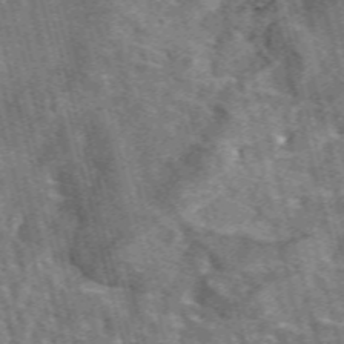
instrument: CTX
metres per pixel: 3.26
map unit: eAb
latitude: 44.6490
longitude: 111.1242
